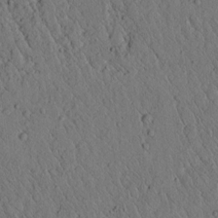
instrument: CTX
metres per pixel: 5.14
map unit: lAvf
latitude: 4.7813
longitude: 159.2753
